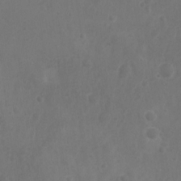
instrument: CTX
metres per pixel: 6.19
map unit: Nhu
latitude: 6.0633
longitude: -19.4426
